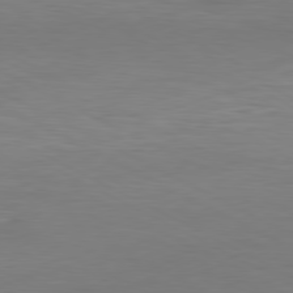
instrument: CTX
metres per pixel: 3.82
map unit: Hpe
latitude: -80.7841
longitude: 19.3132
